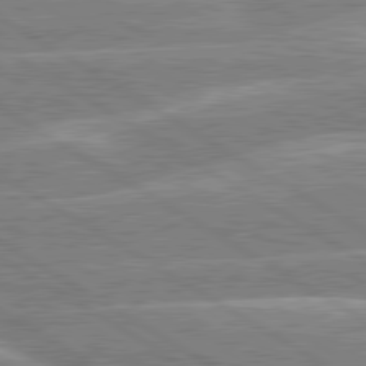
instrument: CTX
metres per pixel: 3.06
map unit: lApd
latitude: 80.3467
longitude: -130.7058
